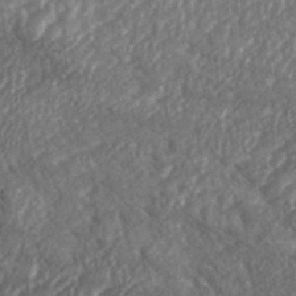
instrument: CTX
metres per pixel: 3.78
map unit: eHh
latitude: 37.1781
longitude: -138.8002
